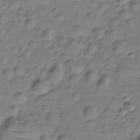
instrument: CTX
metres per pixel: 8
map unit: Hve
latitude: -28.6141
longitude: 94.4062
